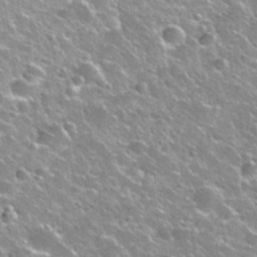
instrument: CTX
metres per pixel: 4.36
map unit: Nhu
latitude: 31.8017
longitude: -53.8772
